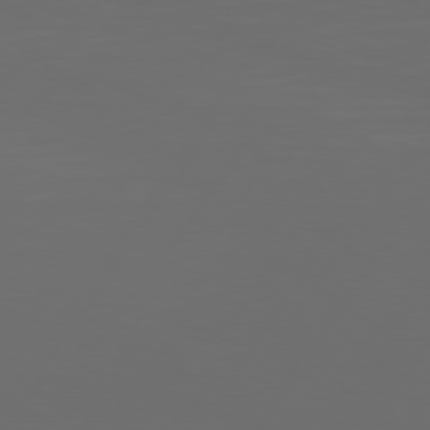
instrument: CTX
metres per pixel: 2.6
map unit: Hpe
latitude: 74.8947
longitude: -125.8583
